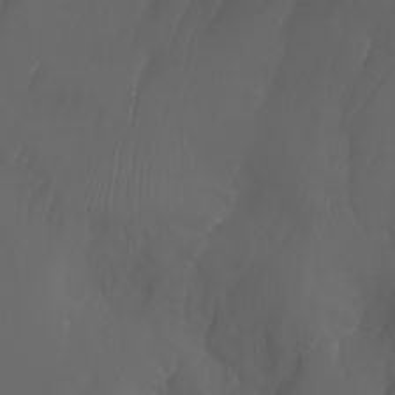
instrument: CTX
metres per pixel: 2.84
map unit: Nhu
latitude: -7.3887
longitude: -82.1577
